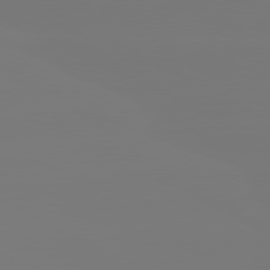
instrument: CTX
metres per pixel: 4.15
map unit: lApd
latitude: 80.6113
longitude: -148.6868
